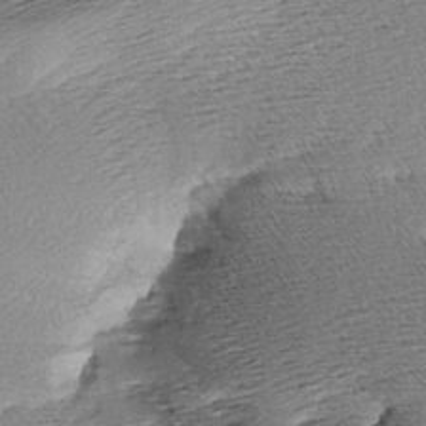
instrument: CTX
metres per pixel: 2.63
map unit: Aa
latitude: 8.4979
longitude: -141.0836
